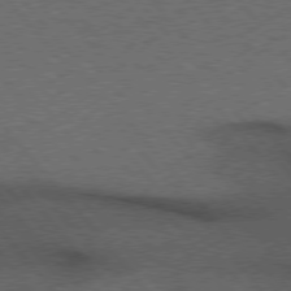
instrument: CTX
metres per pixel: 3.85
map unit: Hpe
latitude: 76.6112
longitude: -156.8946
